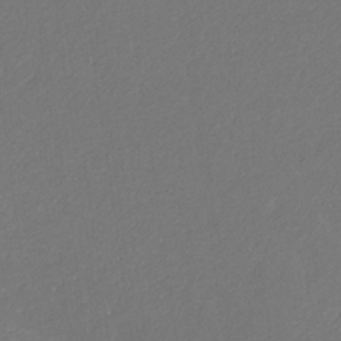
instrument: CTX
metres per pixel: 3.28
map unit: eHb
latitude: -30.8786
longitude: 68.4629
